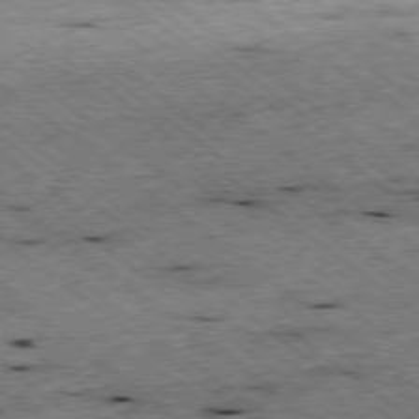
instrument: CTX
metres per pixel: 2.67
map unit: Ap
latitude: -78.9163
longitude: -50.9324
